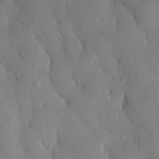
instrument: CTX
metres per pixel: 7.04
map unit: eHh
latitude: 27.1970
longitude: -79.6883
